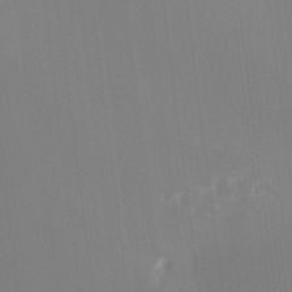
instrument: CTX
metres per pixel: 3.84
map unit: Hto
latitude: -8.5763
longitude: -46.9703
